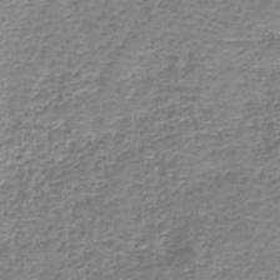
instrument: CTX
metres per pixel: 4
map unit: lHb
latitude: -44.2362
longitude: 52.9541
